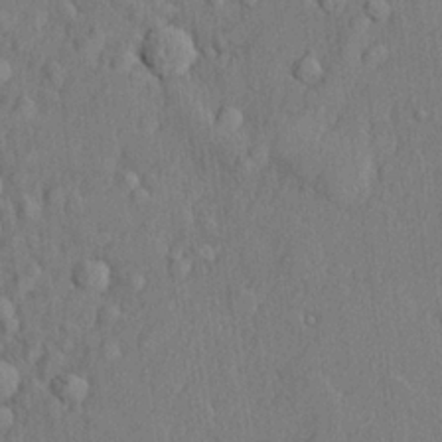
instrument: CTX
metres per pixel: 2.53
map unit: lHvf
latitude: 22.0633
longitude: 142.4440
